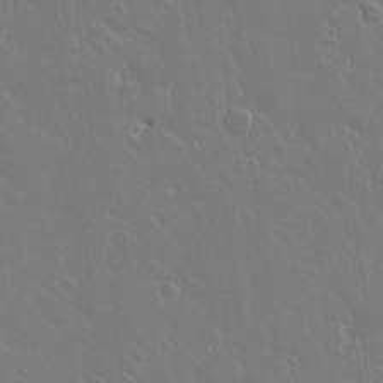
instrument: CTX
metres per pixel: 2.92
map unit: lAvf
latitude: 15.0270
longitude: -129.3670
